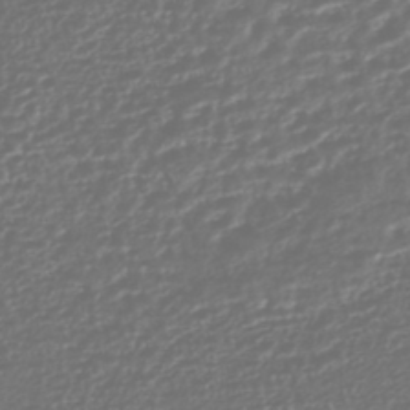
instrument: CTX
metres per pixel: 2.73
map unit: HNhu
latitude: -45.3132
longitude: 106.9164
